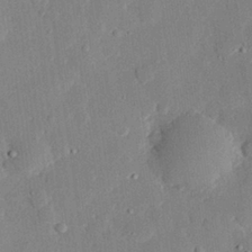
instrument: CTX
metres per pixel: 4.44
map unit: eHh
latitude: 28.4034
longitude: -80.9703
